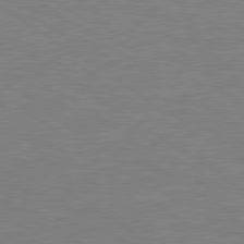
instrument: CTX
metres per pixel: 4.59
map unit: Hpe
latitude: 79.1970
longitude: -127.8772
